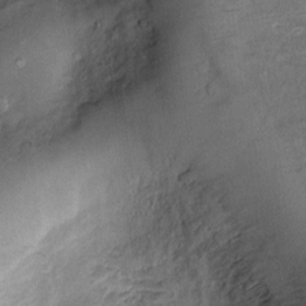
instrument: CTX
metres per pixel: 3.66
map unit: Htu
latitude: -6.2928
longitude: 159.1431
